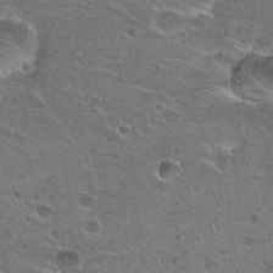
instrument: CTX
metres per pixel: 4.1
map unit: Hto
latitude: 25.1403
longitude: -45.3859
